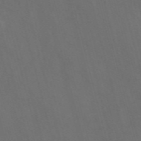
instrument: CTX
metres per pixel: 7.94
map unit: Nve
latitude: -58.1794
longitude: 65.4644
